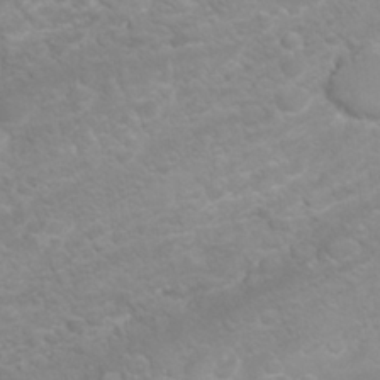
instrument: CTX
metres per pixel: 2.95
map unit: Nhu
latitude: 26.8380
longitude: -62.3468
